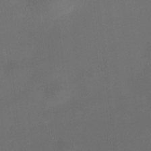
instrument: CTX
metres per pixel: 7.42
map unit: HNhu
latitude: 8.6869
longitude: 10.0661
